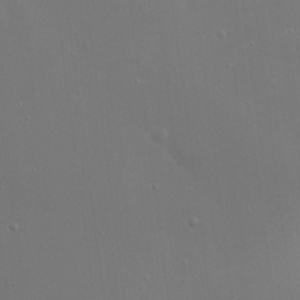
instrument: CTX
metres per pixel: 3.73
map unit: Hto
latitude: 18.5734
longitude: -56.4978
